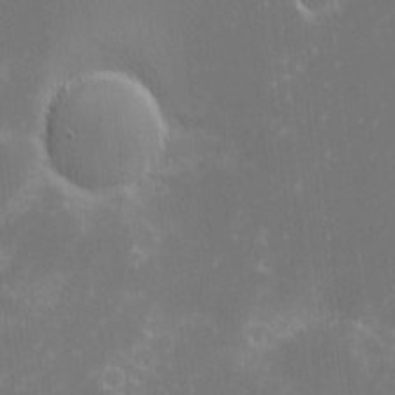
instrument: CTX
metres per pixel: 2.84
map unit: eHh
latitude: -2.6707
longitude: -86.1389
